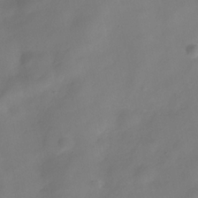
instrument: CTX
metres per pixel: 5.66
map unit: Hve
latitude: -32.0283
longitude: 94.1039
